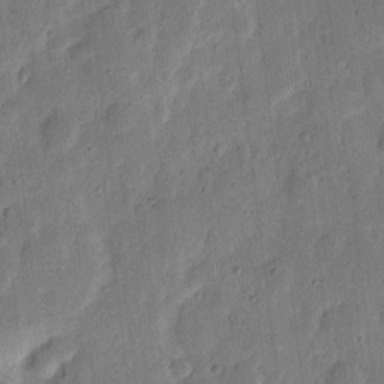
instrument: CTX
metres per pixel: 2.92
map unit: eHh
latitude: 6.2522
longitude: -71.2915
